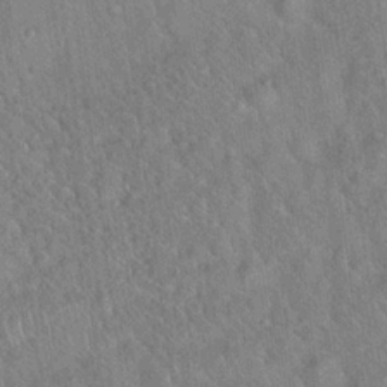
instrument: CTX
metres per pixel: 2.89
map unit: Hto
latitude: 18.5168
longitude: -52.5168
